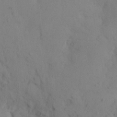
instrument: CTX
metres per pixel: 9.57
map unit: eHh
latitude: 11.4427
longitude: -61.5938
